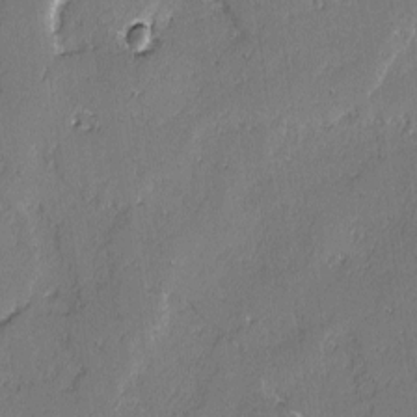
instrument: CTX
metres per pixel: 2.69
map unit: lAvf
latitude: -2.4628
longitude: -107.1781
